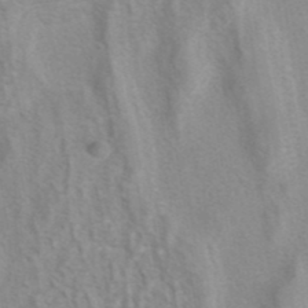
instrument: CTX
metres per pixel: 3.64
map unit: eAb
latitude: 41.0269
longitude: 106.4062
